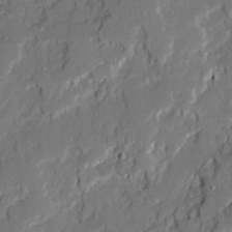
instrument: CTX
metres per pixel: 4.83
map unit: Ave
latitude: 20.1011
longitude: -128.4790
